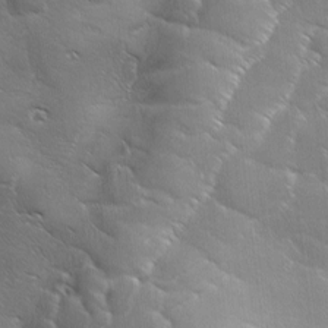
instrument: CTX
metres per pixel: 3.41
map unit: Ave
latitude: 1.5938
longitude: -113.8772
